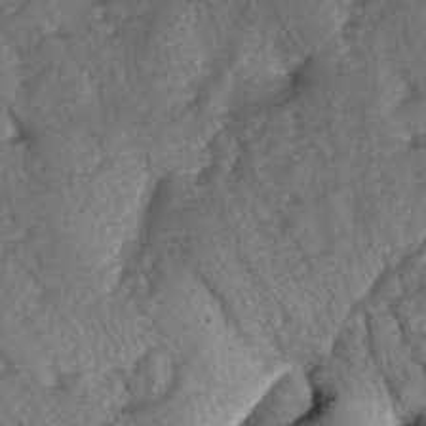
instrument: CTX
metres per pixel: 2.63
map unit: lAa
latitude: -5.6722
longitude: -126.2334
